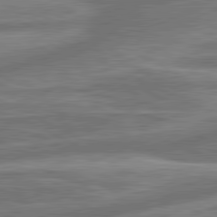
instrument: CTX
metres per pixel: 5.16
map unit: lApd
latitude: 80.9703
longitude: -167.2159
